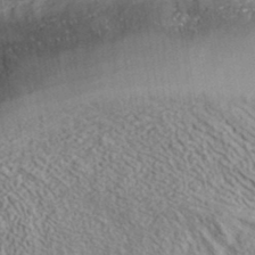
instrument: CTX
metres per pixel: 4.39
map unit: eAb
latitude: 35.9528
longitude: 109.5966
